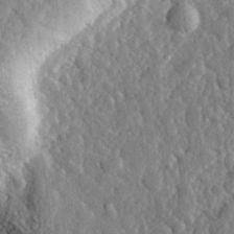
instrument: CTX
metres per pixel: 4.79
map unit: eHh
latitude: 34.6490
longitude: -80.4034
